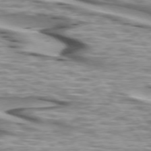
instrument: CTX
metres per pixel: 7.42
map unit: lApd
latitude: 73.8773
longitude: -57.3859
